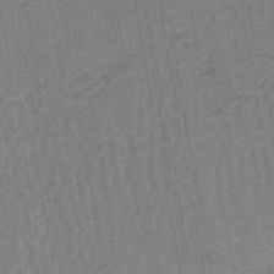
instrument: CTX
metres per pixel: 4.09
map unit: lHb
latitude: -42.6140
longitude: 63.0108
